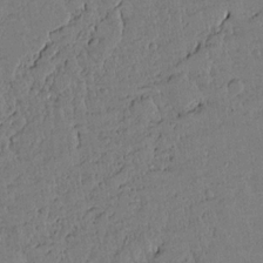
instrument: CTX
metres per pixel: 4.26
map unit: lAvf
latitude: 14.1200
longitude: -127.5182
